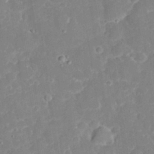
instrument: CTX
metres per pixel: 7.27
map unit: eHh
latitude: 32.1767
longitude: -59.8961
